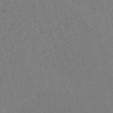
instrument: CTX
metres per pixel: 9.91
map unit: eHh
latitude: -55.2565
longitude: -89.2348
